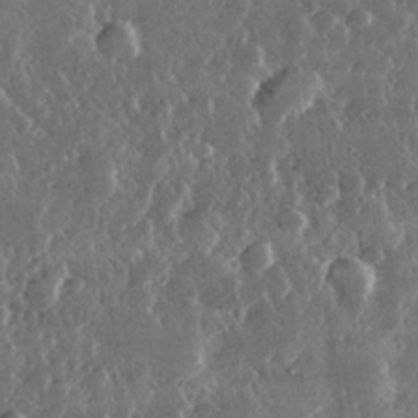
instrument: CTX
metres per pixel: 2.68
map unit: lHvf
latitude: 31.8962
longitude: -90.9325
